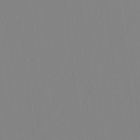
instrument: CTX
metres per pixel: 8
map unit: HNhu
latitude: -5.1620
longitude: 14.8408
